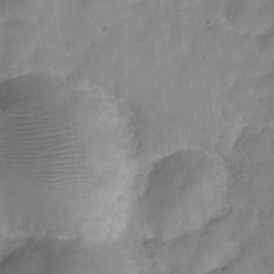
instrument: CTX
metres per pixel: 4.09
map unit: Hve
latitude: -31.7288
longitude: 92.5385
